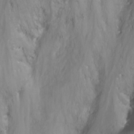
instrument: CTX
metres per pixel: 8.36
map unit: Nhu
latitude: -8.6896
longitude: -48.5357
